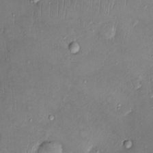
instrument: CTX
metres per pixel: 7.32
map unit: Ht
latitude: -3.5210
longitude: -14.3468
